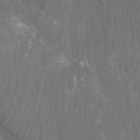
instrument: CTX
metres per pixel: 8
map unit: Htu
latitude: 3.4048
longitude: -20.5168
